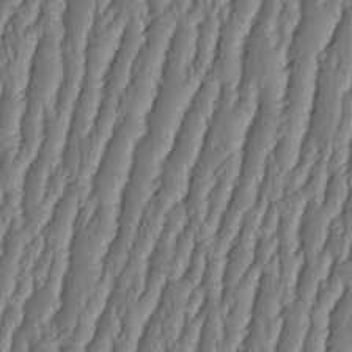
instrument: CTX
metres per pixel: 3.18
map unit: HNhu
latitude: -2.6707
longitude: 13.7289
